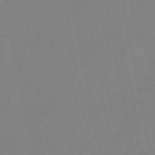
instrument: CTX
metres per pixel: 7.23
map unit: lHb
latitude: -48.8030
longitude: 79.7288
